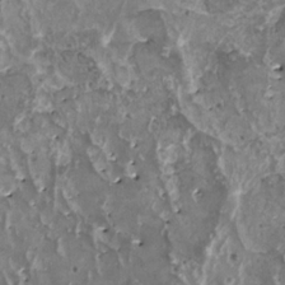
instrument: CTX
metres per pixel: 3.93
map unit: HNhu
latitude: 1.7827
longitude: 5.3698
